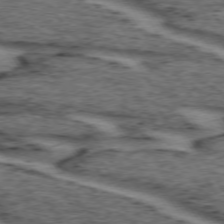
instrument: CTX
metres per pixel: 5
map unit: lApd
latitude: 73.7450
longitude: -73.1781
